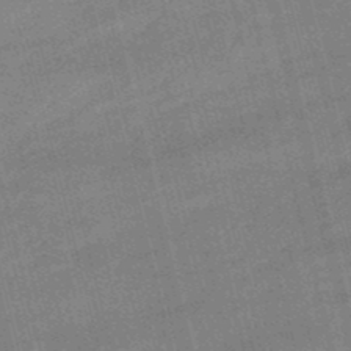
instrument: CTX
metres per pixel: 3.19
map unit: lHb
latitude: -48.2929
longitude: 76.4440
